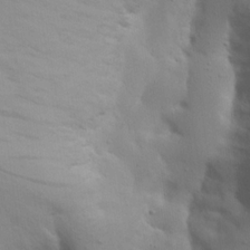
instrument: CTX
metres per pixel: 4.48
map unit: Nhu
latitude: 19.7449
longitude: -73.8017
